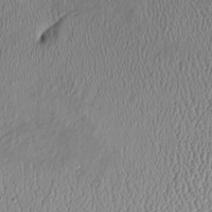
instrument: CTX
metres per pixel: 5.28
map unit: Htu
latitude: -6.6140
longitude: 155.7288
